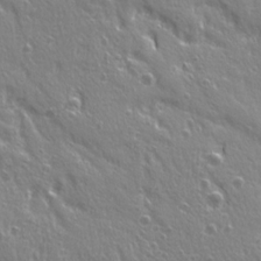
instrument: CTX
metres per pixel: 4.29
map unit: Ave
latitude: 21.7261
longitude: -135.0836
